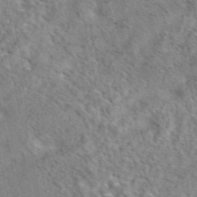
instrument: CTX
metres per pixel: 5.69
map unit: eAb
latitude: 42.9703
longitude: 108.1228
